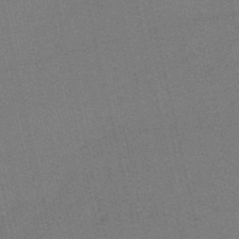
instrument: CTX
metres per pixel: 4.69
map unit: HNb
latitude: -55.5588
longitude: -42.2523
